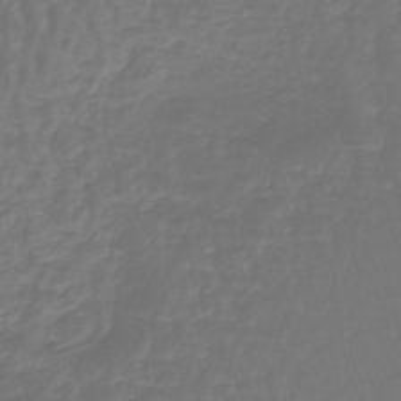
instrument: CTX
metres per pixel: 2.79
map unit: lHb
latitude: -42.8030
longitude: 65.1809
